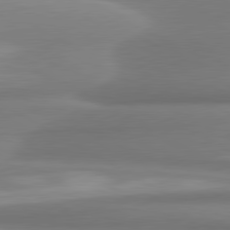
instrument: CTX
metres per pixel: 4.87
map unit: lApd
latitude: 80.6679
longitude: -175.4238
